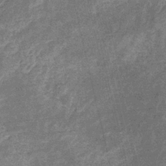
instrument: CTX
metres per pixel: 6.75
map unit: eHb
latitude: -31.5210
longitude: 70.8408
